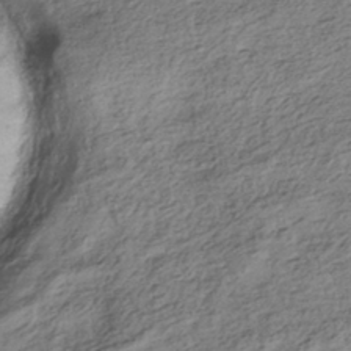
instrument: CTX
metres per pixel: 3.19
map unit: HNhu
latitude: -42.2172
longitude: 105.9178
